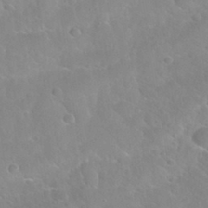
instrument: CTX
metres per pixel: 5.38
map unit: Nhu
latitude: 30.3657
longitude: -51.3670
